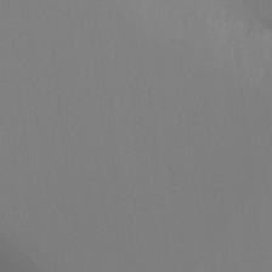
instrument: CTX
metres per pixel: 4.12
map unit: Ht
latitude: -10.1228
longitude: -34.9702
